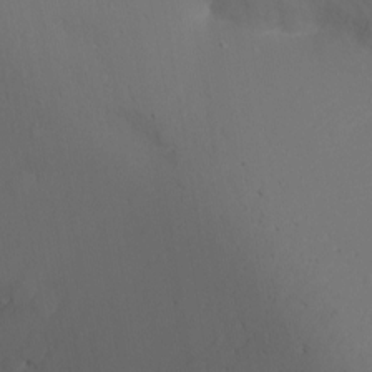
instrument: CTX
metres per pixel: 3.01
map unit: Ht
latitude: -17.1998
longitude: -41.6882
